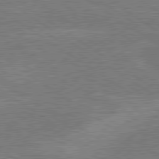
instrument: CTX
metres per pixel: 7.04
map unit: lApd
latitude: 79.5371
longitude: -145.5560
